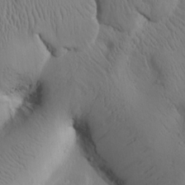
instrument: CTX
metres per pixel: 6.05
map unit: Htu
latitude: 1.0269
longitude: 175.0864
